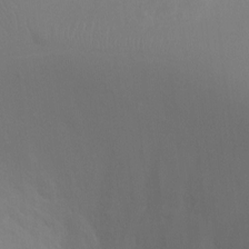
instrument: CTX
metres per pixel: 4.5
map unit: Ht
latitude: -5.2376
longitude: -25.1025
